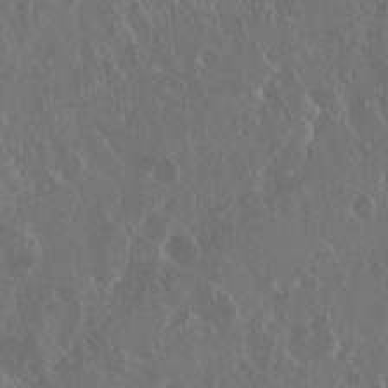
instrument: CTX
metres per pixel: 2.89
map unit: Nhu
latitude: 29.4993
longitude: -60.0822
